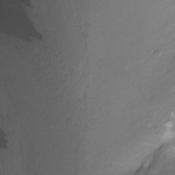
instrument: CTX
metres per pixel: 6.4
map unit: Ht
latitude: -8.6896
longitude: -39.1970
